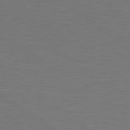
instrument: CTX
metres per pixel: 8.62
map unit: Hpe
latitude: 78.7624
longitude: -150.1577
